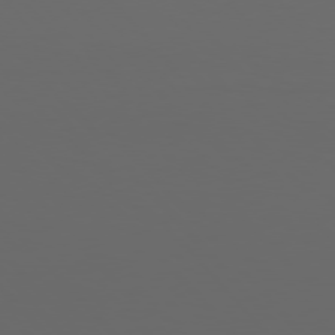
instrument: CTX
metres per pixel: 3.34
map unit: Hpe
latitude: 76.9891
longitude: -166.2711
